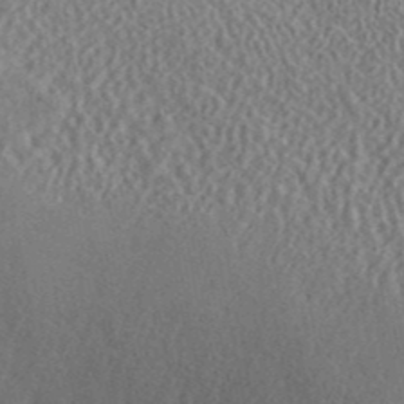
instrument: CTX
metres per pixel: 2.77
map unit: ANa
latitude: 41.5182
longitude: 18.2362
